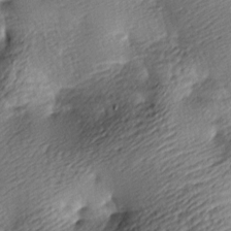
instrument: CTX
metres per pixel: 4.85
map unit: lAa
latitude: -9.2754
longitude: -126.1956
